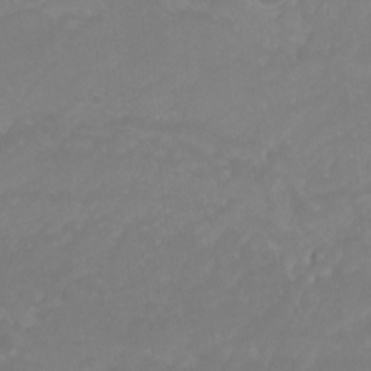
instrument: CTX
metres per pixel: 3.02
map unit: Htu
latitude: -13.0487
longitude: -71.0458
